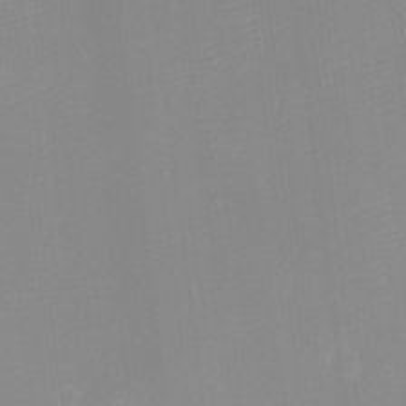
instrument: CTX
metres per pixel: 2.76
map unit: eHh
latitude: -4.1416
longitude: -76.4412
